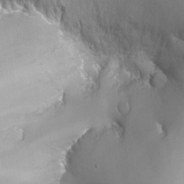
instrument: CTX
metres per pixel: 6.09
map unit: Nhu
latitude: -12.4062
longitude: -67.5560
